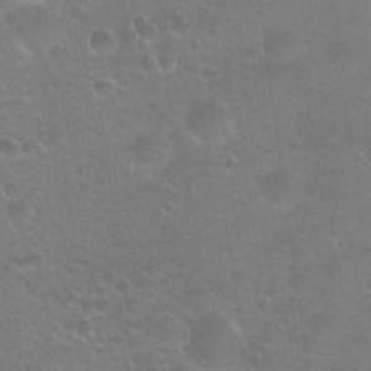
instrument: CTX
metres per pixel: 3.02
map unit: Hto
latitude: 24.1955
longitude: -51.1214
